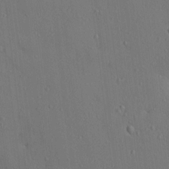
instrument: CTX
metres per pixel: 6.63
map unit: HNhu
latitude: 5.9339
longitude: 15.1431
